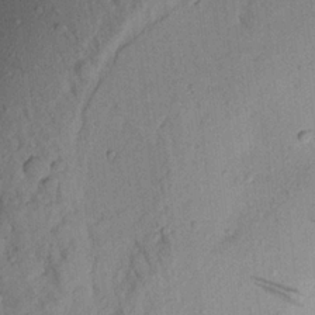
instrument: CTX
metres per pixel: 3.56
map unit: Aa
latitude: 21.2537
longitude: -147.5183
